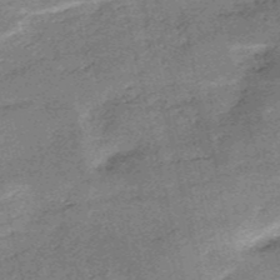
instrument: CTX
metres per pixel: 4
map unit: HNb
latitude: -53.4265
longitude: -40.2522
